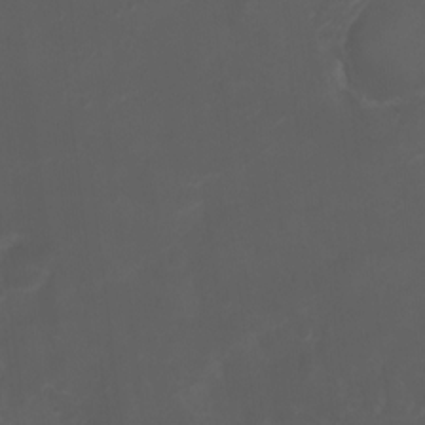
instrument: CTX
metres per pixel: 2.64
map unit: Ht
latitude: 1.7449
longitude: -22.6868
